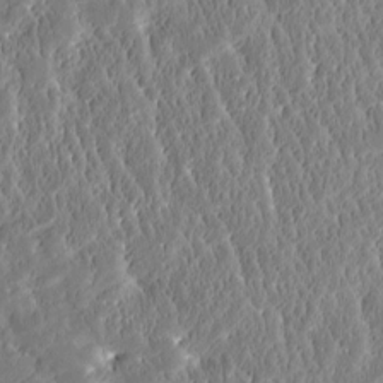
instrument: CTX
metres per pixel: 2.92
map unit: Htu
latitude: -3.7288
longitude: 174.5573
